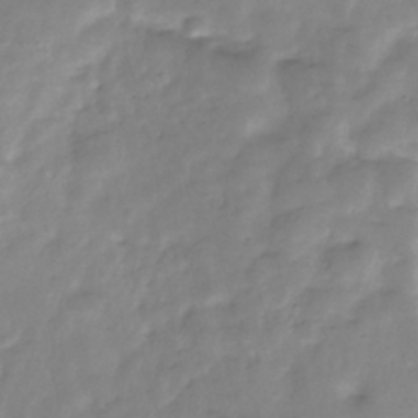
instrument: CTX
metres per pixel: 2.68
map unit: Hve
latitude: -31.0864
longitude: 91.5777
